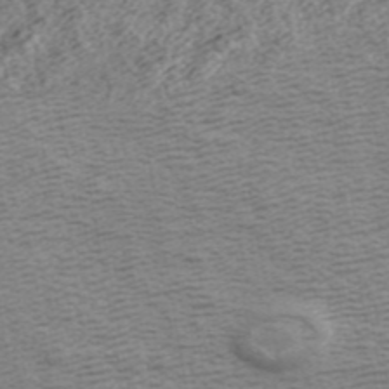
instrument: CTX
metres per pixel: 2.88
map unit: ANa
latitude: 43.1781
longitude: 29.4643
